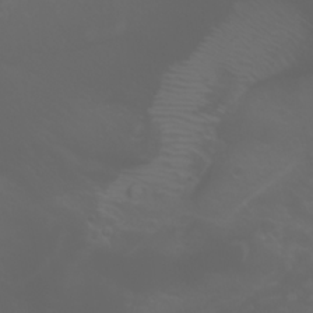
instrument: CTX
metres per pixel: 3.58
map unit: Htu
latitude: -1.2754
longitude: -74.9892
